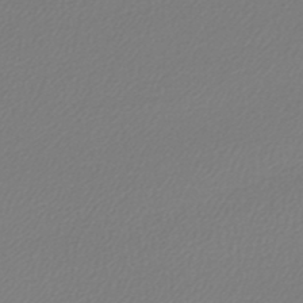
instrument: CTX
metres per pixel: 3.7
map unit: lHb
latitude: -44.5385
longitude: 65.1620
